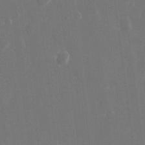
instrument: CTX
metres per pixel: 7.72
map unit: eHh
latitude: 15.5560
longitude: -72.0255
